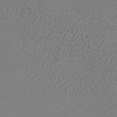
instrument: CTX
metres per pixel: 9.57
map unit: HNhu
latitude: -3.2942
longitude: -2.4979
